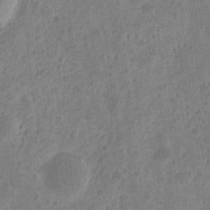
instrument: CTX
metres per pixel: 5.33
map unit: eHh
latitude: 9.5371
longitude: -73.3860
